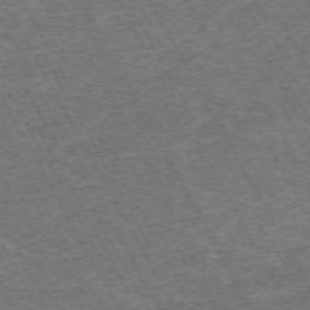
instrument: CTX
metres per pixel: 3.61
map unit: Hpe
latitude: -71.9745
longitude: 10.0283
